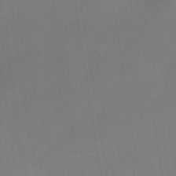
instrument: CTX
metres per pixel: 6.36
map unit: Nhe
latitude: -38.0850
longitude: -119.1781
